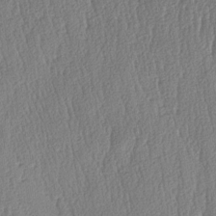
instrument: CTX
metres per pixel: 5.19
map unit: lAa
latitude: -8.1984
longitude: -129.3670
